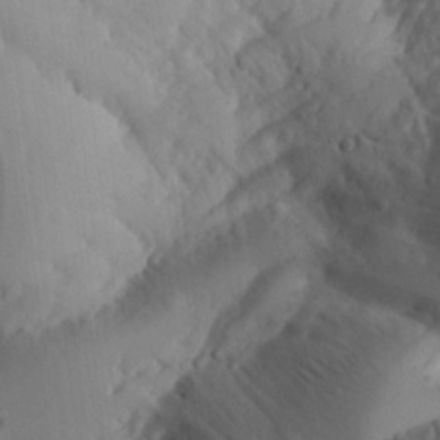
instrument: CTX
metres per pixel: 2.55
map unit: Aa
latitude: 25.4426
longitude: -132.3845
